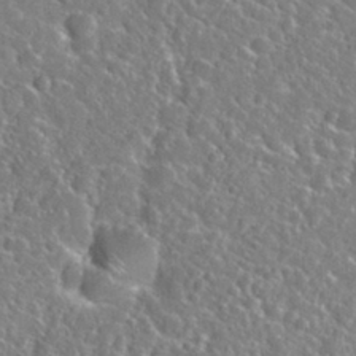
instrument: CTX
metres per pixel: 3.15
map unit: Nhu
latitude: 29.1970
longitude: -52.0255
